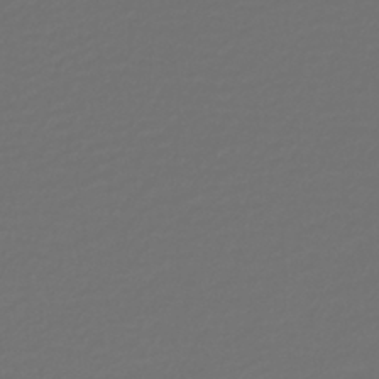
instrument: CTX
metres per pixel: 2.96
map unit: lHb
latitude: -42.5762
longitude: 69.9178
